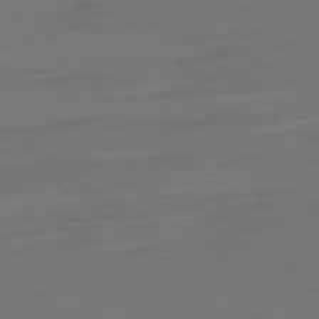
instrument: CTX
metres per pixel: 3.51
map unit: Ap
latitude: -79.4454
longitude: -61.1214
